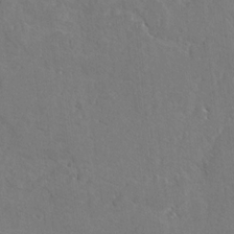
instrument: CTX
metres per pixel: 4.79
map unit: lAvf
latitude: -5.2376
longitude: -113.8961
